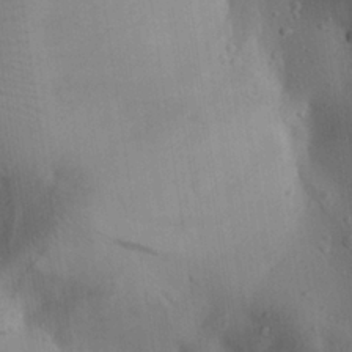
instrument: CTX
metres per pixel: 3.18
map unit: Aa
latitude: 22.9703
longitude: -137.7261
